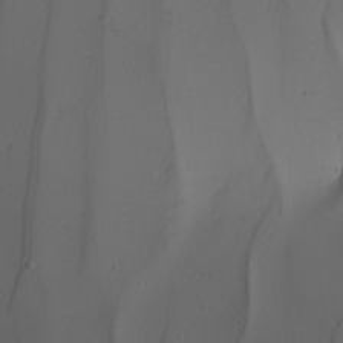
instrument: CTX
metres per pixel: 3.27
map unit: Nhu
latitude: -7.4265
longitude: -95.2537
